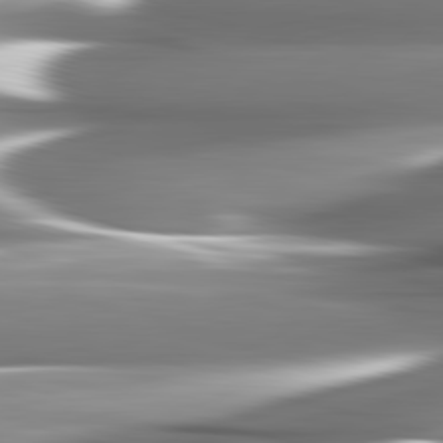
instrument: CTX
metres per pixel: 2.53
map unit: lApd
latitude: 82.6301
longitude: -142.7624
